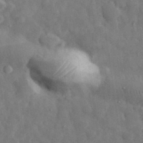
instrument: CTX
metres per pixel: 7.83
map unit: eHh
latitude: 33.6316
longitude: -69.5938
